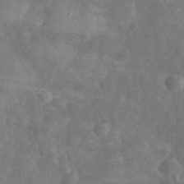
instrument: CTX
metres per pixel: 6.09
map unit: eHh
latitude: 31.3671
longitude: -72.2712
